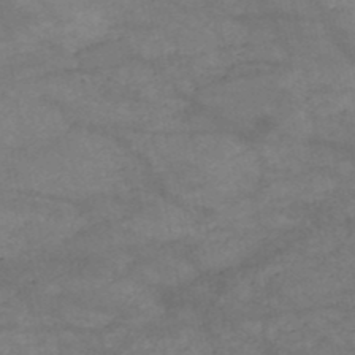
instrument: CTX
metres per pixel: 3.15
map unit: HNb
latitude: -50.8408
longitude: -39.5182
